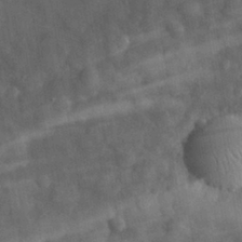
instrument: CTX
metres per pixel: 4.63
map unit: eHh
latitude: 30.7436
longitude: -72.1389
